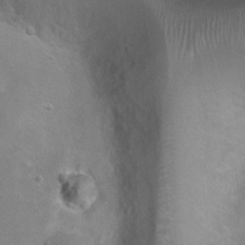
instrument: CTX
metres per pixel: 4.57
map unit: Ht
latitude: 4.5357
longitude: -20.5923
